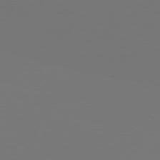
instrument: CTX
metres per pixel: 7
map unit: Hpe
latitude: 76.1766
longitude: -130.4979
